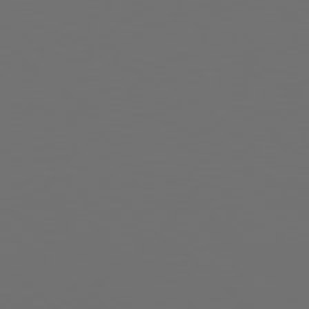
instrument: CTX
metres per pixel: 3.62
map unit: Hpe
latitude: 78.2334
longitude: -173.7638
